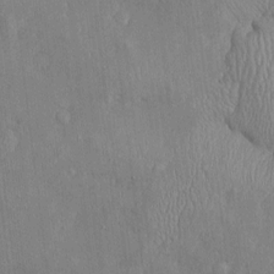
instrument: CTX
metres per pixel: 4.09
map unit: Htu
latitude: -5.7855
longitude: 156.8597
